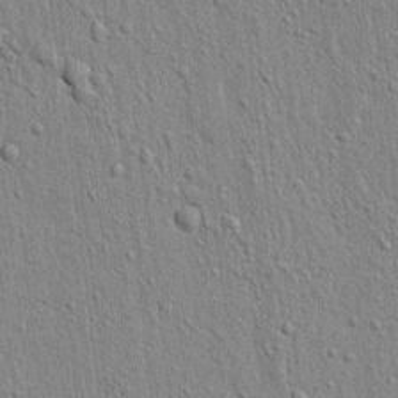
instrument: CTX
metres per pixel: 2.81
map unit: lAvf
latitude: 7.0080
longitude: 167.1242
